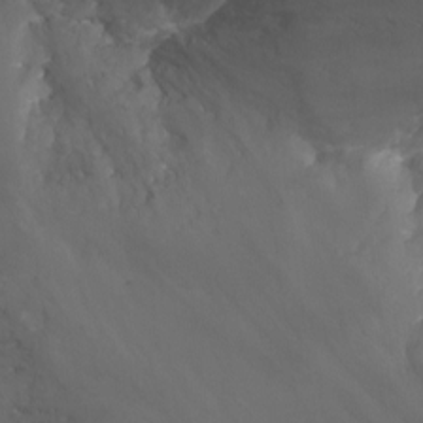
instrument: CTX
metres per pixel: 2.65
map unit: Nhu
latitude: -13.6344
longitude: -51.9906
